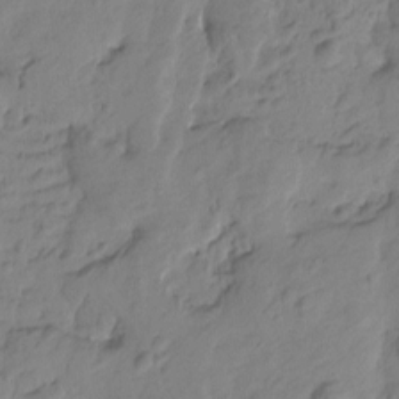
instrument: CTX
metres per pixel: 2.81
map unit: Htu
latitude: -1.8612
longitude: -175.4049
